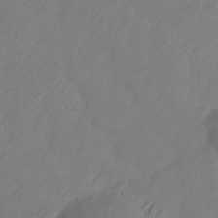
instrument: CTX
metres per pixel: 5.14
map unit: Ave
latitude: 13.8206
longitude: -105.8584
